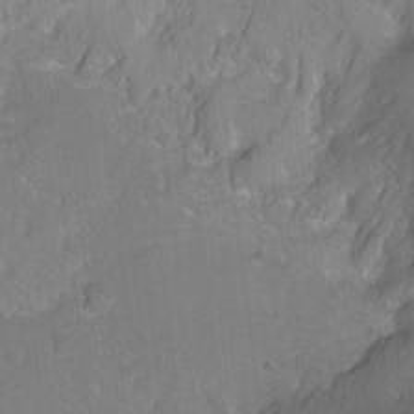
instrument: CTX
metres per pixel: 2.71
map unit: Ht
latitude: -5.8044
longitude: -36.3467
